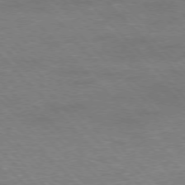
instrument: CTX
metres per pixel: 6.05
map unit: Hpe
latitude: -77.0486
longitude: -12.4412
